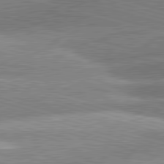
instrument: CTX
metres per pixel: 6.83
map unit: lApd
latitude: 81.4048
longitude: -162.8380
